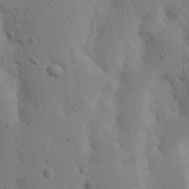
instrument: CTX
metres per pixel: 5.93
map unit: Nhu
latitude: 16.2145
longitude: -75.8961
